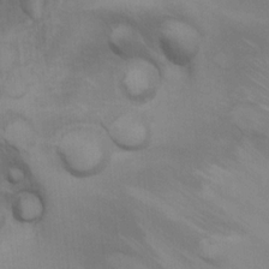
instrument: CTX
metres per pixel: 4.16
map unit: Hto
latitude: 11.7261
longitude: -35.8016
